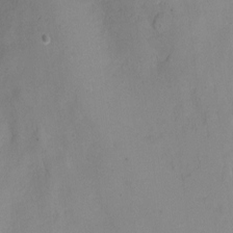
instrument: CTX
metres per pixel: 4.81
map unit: Nhu
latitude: -11.3888
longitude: -46.5168
